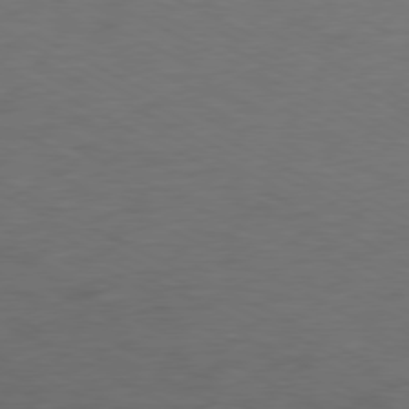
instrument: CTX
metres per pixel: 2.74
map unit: Ap
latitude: -77.1242
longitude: -75.5938
